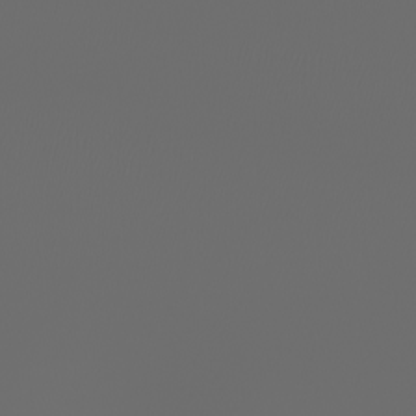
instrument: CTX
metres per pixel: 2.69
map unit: Nhu
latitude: -7.5588
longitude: -83.9717
